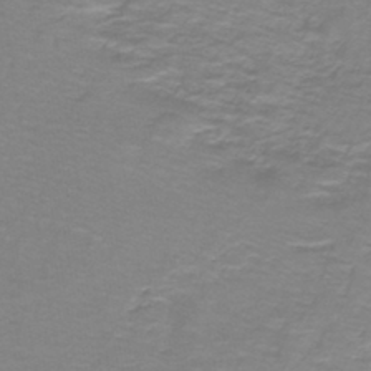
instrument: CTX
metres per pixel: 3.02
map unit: lHb
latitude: -41.5588
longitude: 56.4629
